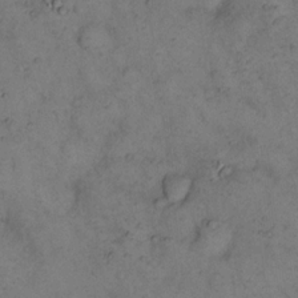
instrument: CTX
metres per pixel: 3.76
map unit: eHh
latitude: 15.6127
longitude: -63.4616
